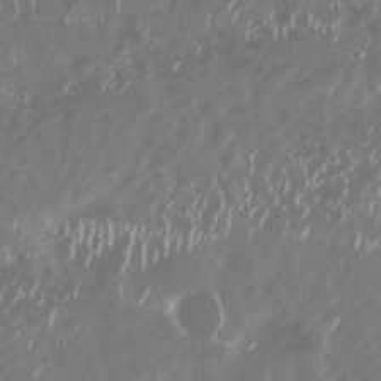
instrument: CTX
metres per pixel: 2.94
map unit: Nhu
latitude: 29.2159
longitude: -58.9136
